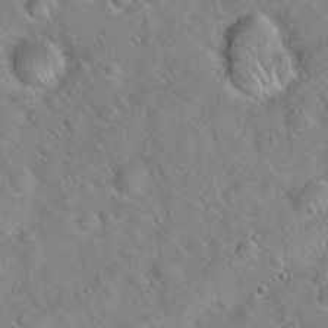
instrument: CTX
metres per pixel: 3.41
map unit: Hto
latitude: 20.1956
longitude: -53.2159
